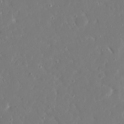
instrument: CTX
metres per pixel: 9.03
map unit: Ave
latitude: 15.9151
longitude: -140.5356
